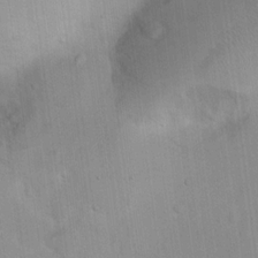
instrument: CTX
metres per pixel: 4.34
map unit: Ht
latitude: 14.6491
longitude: -39.7072
